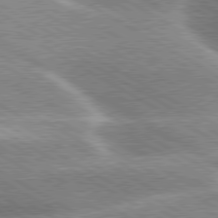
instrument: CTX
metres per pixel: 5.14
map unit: lApd
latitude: 80.1011
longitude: -120.9703
